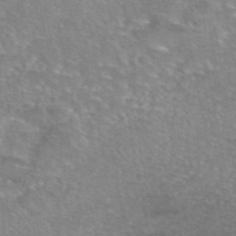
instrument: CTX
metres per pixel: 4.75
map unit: eAb
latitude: 45.8772
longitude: 103.5777
